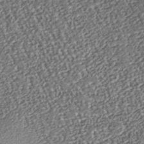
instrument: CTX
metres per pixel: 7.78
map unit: Nhu
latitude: -38.0472
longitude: -80.6490
